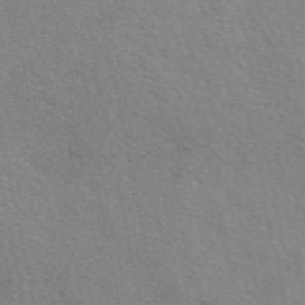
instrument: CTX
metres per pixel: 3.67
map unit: eAb
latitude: 50.6301
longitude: 116.6140
